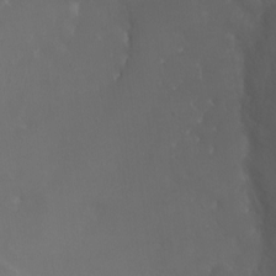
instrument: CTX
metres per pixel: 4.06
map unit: Ht
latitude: -1.5966
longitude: -20.6491
